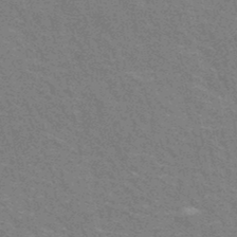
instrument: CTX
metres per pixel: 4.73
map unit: HNhu
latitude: -47.6533
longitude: 99.9178
